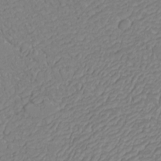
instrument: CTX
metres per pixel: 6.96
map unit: Nhu
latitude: -0.6519
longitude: -79.7072
